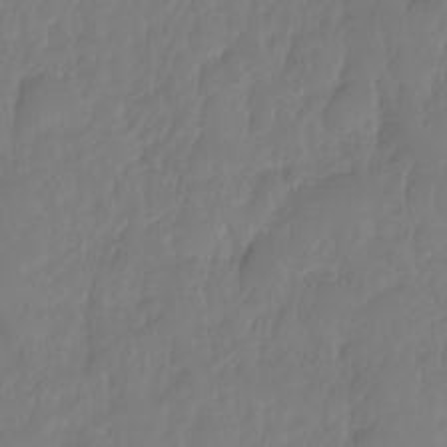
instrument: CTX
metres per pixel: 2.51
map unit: HNhu
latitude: -24.0283
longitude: 50.1984
